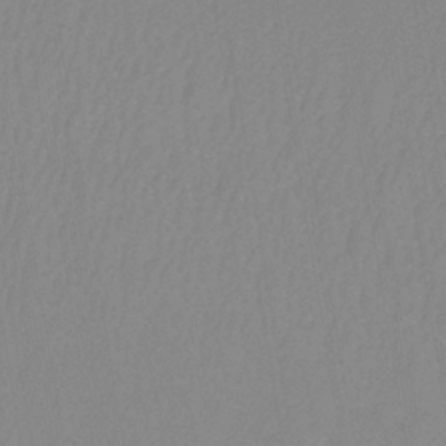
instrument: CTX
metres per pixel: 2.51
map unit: lHb
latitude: -33.0109
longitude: 67.1809
